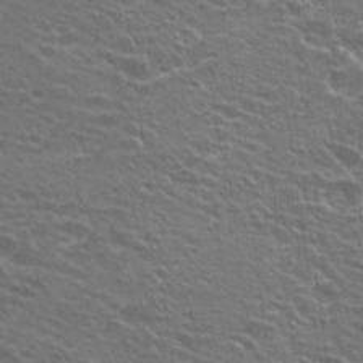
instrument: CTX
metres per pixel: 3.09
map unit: Hto
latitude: 24.9513
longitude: -30.1767
